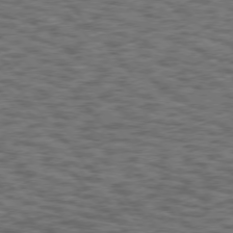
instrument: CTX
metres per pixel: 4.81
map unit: Hpe
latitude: 75.3482
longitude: -135.9528
